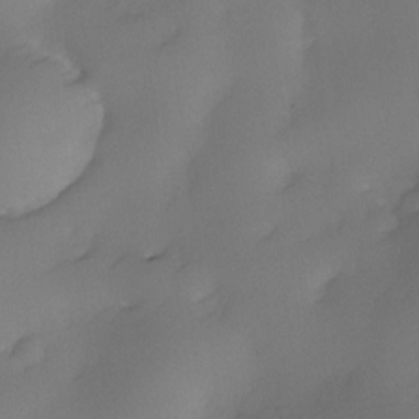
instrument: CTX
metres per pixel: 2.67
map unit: eHh
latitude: -23.0109
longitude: 14.8597
